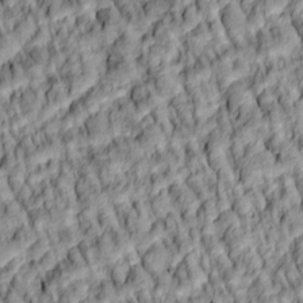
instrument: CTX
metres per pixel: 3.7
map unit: lAa
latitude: 5.5560
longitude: -115.8772
